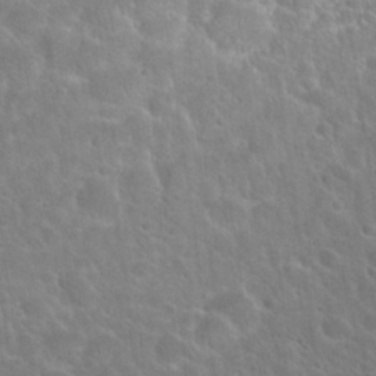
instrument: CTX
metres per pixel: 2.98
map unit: Hto
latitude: 23.8205
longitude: -50.7435
